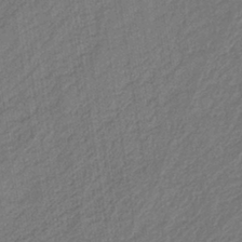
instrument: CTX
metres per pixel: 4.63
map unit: eAb
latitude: -39.0298
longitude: 51.9556
